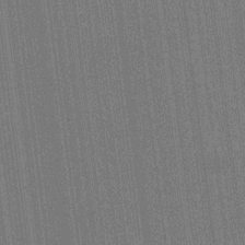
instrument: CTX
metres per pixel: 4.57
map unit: HNhu
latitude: 0.1389
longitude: -5.8016
